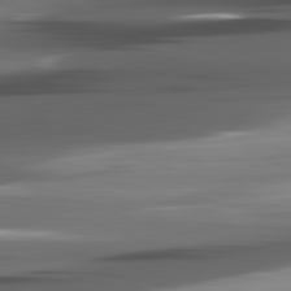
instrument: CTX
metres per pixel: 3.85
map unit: lApd
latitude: 82.2333
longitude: -140.3845
